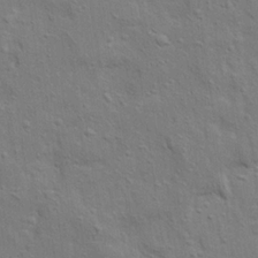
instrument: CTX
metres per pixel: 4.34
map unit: Ave
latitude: 22.5357
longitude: -130.3657
